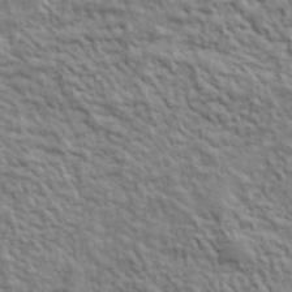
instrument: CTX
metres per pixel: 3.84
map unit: lHvf
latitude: 39.3293
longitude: -89.5372
